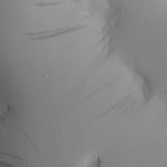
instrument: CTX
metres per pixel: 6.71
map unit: Aa
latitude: 21.3104
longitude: -146.2523
